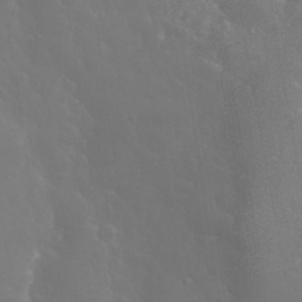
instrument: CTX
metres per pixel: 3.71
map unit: eHh
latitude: 33.5749
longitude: -60.4223
